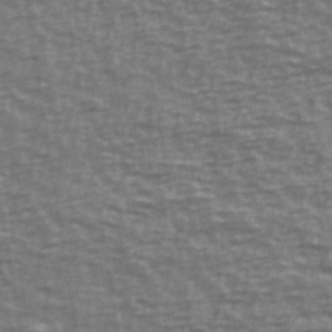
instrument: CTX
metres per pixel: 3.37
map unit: Ave
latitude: 40.8002
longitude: -113.7638
